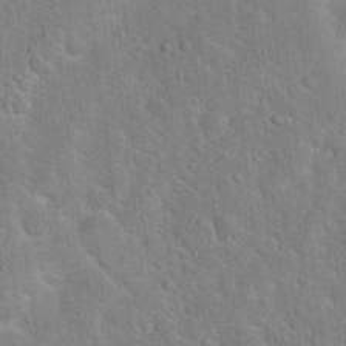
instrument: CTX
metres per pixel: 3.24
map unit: Hto
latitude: 19.0080
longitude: -50.7435
